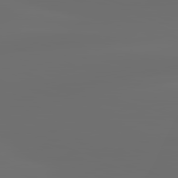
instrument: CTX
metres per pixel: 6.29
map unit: lApd
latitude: 83.0269
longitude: -138.3089
